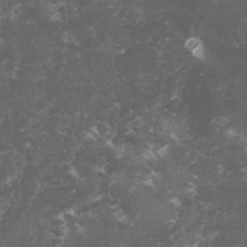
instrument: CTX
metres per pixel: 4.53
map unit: lHvf
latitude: -14.7086
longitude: -99.6504
